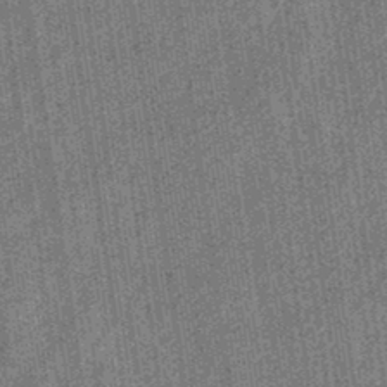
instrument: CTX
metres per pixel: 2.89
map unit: eHb
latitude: -32.7464
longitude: 74.2551
